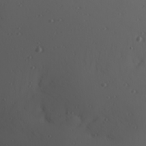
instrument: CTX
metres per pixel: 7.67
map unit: Hve
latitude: 13.4993
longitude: -91.1403
